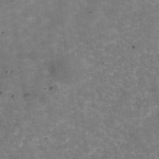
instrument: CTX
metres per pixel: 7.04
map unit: Hve
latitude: -30.3117
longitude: 93.7100
